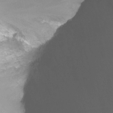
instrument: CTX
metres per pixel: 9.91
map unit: Nhu
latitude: -13.0864
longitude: -57.6504
